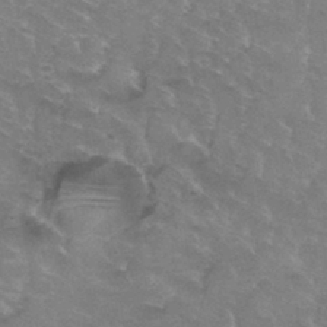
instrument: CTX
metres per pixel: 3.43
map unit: Hto
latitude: 33.1781
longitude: -43.6127
